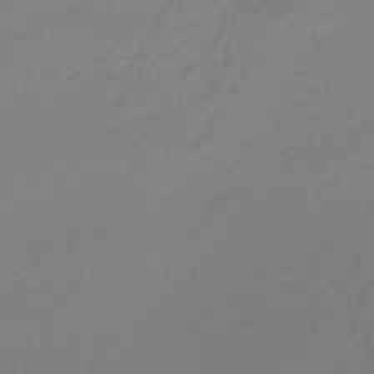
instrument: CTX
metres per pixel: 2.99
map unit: lHb
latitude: -45.4643
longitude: 63.2565
